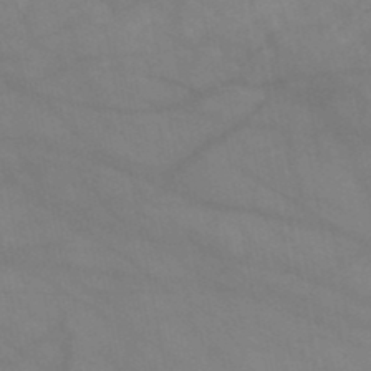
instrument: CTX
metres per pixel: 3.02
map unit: HNb
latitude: -49.6344
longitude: -39.0269
